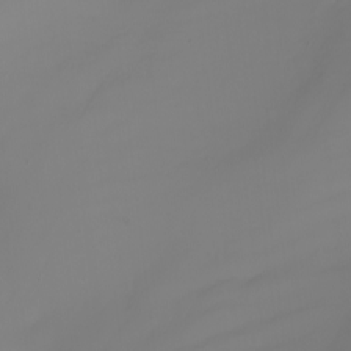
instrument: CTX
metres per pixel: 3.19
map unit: Nhu
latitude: -7.1620
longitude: -83.6316
